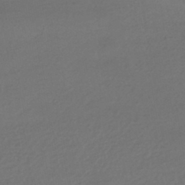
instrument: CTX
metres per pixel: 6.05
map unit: HNhu
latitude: -42.5006
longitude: 96.0850
